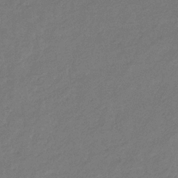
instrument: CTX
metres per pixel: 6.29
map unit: eHb
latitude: -30.3495
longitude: 70.9542
